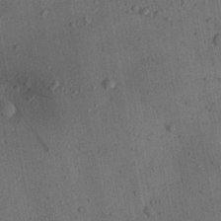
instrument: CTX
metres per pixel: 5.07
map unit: Aa
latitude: 22.6301
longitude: -142.9514
